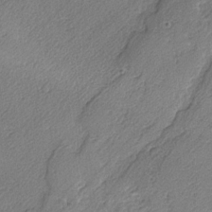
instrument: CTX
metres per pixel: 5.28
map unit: lAvf
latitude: -4.6896
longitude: -109.3481
